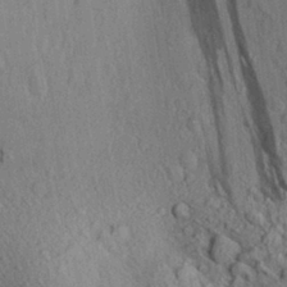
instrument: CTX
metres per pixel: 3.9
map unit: Aa
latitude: 29.9906
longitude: -136.5735
